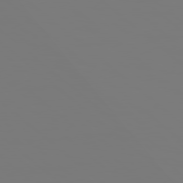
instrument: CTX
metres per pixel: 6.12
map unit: Hpe
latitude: 78.2901
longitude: 177.6155
